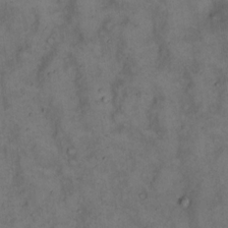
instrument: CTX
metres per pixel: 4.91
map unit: eHh
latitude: 15.0837
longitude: -62.2334
